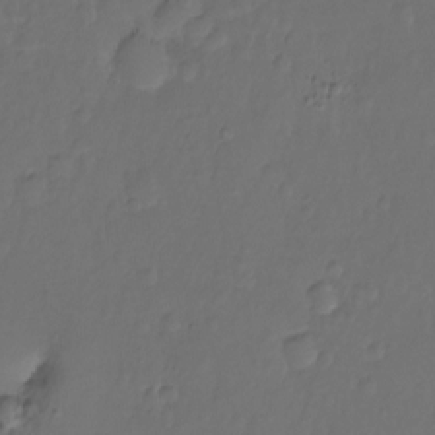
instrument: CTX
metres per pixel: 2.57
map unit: Ht
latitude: -10.6896
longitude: -35.7260
